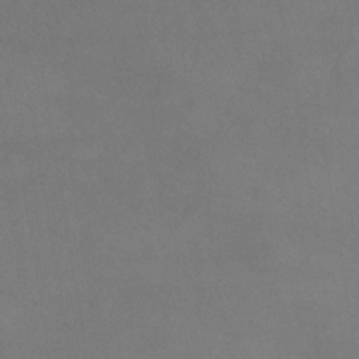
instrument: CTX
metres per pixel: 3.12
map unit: lHb
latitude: -39.7478
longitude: 75.8423
